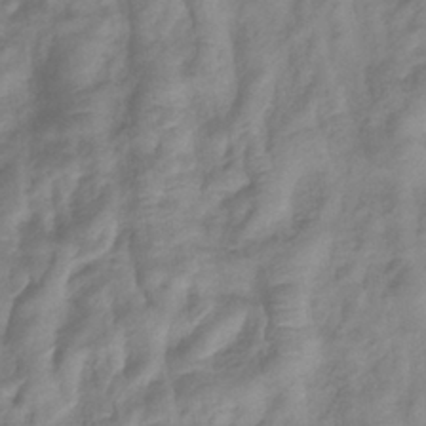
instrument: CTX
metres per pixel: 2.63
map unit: eHb
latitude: -36.7463
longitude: 75.6344
